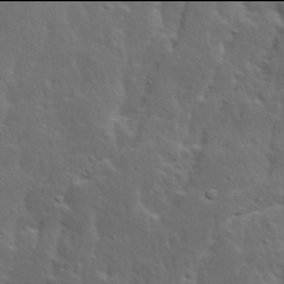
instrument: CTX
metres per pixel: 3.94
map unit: Ave
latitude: 13.9906
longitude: -135.5182
